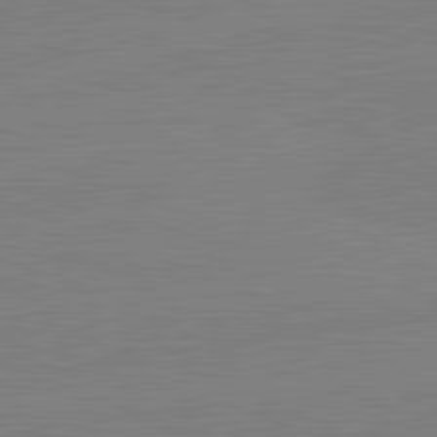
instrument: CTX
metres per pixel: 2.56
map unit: lApd
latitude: 82.1011
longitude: -157.9906
